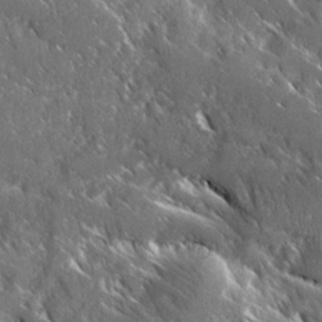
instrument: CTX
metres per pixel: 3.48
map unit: Ave
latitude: 17.1403
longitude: -130.0444
